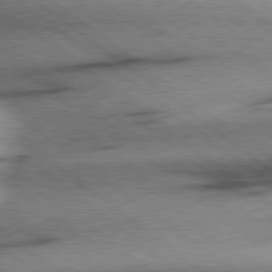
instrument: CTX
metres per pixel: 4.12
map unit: Hpe
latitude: 78.5546
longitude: -154.6490
